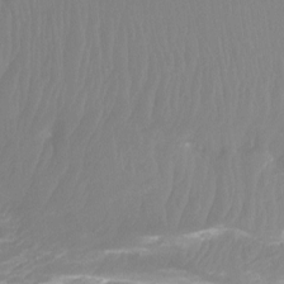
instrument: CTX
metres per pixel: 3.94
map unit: Htu
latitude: -15.3321
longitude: -46.9892
